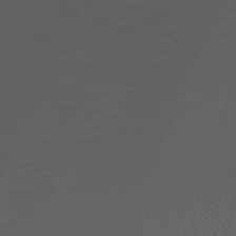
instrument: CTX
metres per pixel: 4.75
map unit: Htu
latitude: -5.1242
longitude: -89.6505
